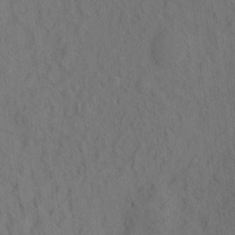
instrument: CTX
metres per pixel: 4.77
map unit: eHh
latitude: -2.7274
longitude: 18.5763
